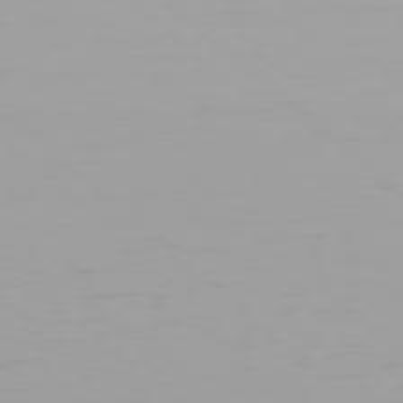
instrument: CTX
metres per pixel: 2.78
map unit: Hpe
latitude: 78.0822
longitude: -137.7261
